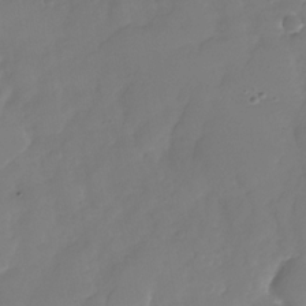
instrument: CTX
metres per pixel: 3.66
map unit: Nhu
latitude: -29.7478
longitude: -63.8962
